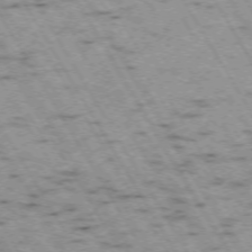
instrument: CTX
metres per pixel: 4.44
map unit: Hpe
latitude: -73.5399
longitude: 7.4454
